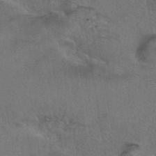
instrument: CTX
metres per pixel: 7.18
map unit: eAb
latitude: 43.1592
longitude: 104.5007
